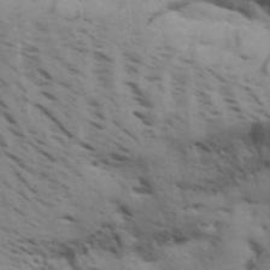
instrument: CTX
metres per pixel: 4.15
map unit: Aa
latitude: 31.6505
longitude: -140.1388
